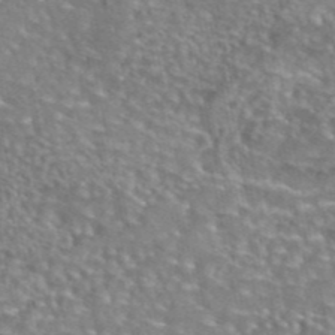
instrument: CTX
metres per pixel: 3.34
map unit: eAb
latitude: 44.5546
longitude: 104.3495
